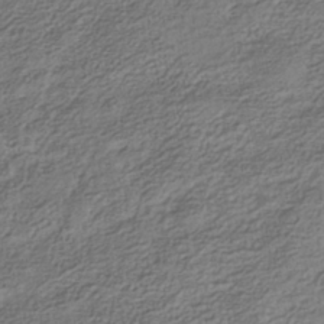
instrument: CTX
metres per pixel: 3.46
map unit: Nhe
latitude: -40.3117
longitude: -100.7624
